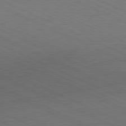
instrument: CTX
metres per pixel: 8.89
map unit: Hpe
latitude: -81.5210
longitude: 15.3699
